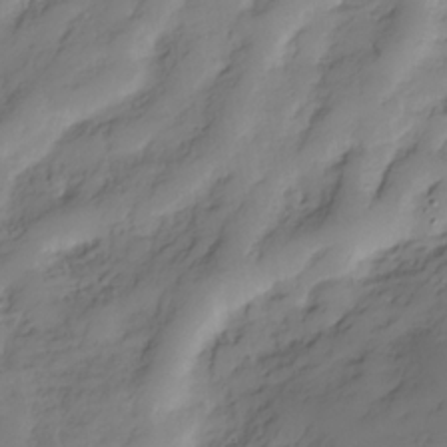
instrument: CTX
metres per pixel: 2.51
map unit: Hve
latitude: -28.9731
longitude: 91.2565
